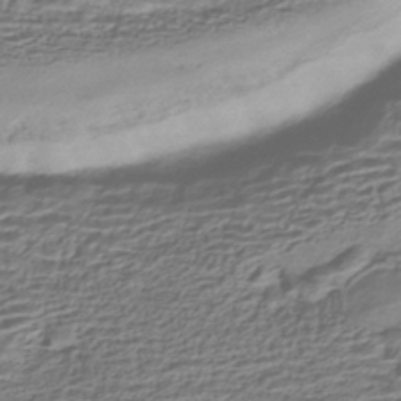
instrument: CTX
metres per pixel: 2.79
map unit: HNhu
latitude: -42.6329
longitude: 100.1416
